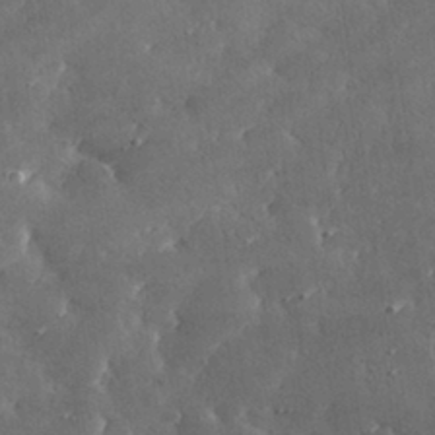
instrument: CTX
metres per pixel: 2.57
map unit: lHvf
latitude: 31.4994
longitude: -91.7450
